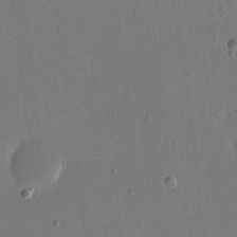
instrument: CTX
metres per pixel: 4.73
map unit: eHh
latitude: 16.1200
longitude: -70.1389
